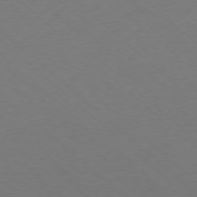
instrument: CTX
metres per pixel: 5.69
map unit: Ap
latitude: -77.9367
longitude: -98.5923
